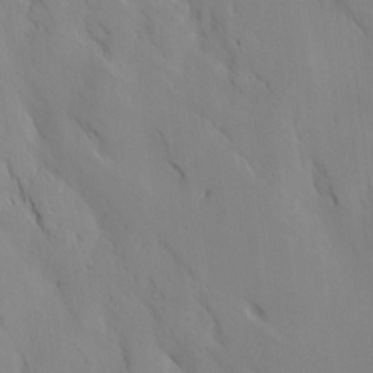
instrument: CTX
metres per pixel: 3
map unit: lAvf
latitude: 7.4993
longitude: 166.3306
